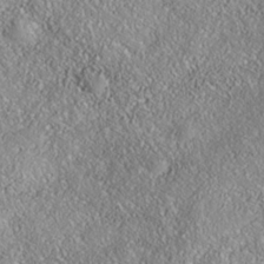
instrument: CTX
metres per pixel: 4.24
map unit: Nhe
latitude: -38.1417
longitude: 138.1039
